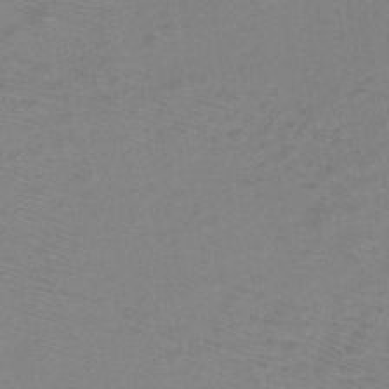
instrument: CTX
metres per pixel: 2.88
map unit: eHh
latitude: -39.6911
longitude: -28.8569
